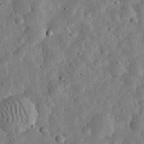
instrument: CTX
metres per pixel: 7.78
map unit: eHh
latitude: 33.1214
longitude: -75.4049
